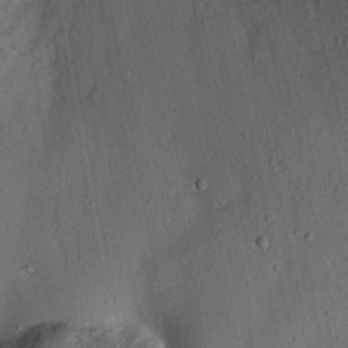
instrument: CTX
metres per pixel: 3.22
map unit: lAvf
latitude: 7.4237
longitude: 164.6897
